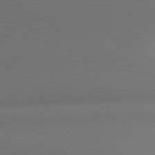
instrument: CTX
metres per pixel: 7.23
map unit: lApd
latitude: 80.8947
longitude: 136.0094
